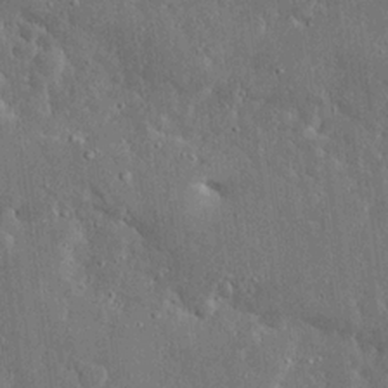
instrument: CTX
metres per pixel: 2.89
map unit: Ave
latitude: 17.6127
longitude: -140.1955
